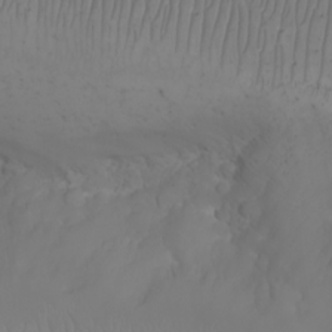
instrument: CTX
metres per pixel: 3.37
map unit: Nhu
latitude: -7.5966
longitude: -90.5546
